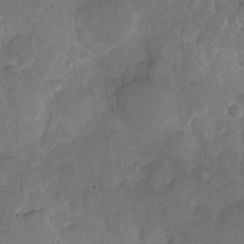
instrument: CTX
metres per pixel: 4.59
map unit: Nhu
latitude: 3.5749
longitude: -15.5372
